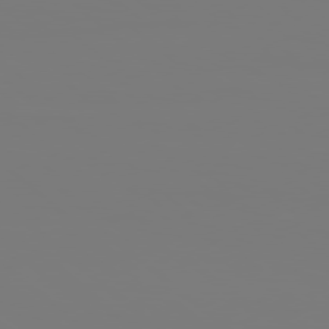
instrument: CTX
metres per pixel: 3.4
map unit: Hpe
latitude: 78.6113
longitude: -136.5735
